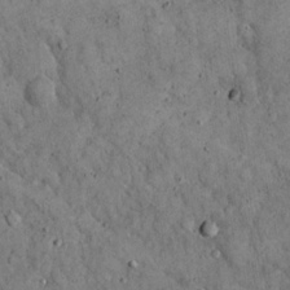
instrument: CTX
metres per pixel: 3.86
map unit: eHh
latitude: 19.3481
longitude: -61.1403
